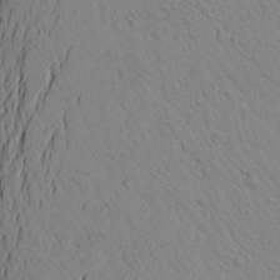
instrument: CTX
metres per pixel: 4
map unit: Aa
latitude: 24.3656
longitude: -147.1781
